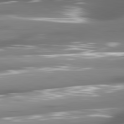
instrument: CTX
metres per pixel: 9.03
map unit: lApd
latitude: 81.4993
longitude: -145.5182
